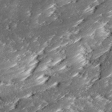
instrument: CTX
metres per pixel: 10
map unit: Ave
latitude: 16.4601
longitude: -136.8758
